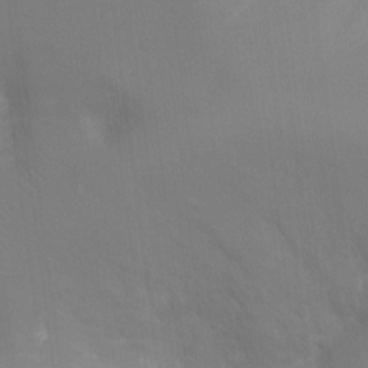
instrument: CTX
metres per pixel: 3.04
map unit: Ht
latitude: -8.8219
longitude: -24.4412
